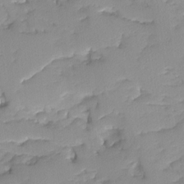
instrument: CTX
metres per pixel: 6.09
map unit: Ave
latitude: -8.7085
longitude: -117.1214
